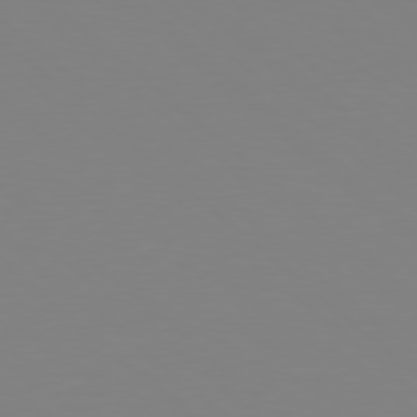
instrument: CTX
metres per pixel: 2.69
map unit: Hpe
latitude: 77.9150
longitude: -174.4979
